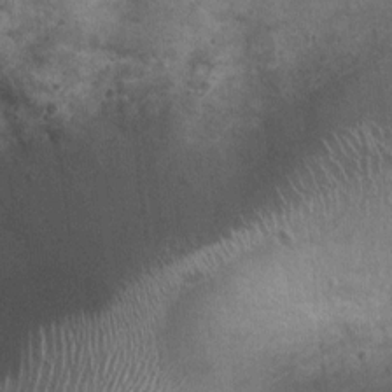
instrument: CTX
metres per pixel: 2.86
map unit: Ht
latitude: 4.1200
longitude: -20.0822
